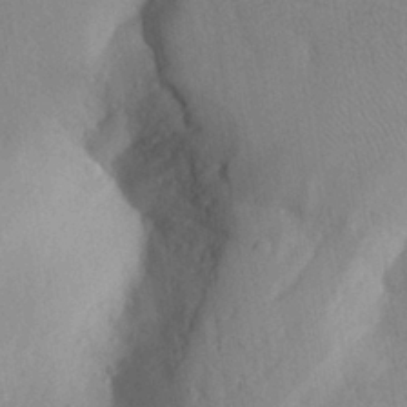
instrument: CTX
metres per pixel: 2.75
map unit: Aa
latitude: 26.9892
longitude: -148.1578
